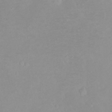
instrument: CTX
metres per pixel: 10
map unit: Ht
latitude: -8.7274
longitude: -35.9528
